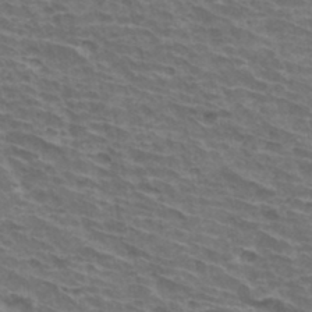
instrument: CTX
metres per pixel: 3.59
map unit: Hto
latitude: 33.7072
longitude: -42.8380
